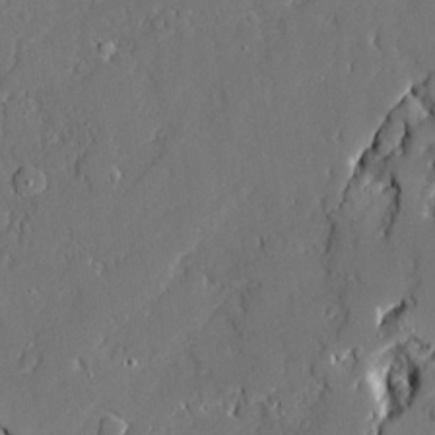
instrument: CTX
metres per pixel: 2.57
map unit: Ave
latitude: 20.3656
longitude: -127.9528
